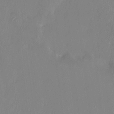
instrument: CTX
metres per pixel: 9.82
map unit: HNhu
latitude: 7.1592
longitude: 2.5762
